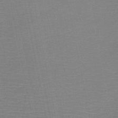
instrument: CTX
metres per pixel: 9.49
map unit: HNb
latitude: -49.7478
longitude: -42.5735
